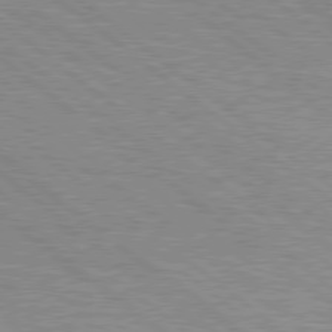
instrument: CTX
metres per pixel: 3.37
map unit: Hpe
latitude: 78.8002
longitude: -141.1214
